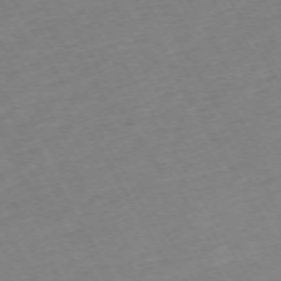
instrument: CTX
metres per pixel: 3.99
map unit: Hpe
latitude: -72.3495
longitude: 8.9353
